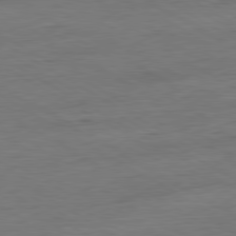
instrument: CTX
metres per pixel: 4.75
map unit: Ap
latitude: -80.9542
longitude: -78.6680
